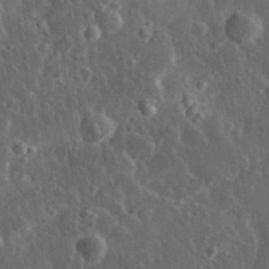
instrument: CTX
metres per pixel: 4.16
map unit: eHh
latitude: 31.0648
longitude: -79.6883
